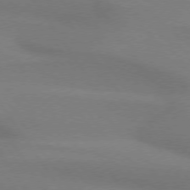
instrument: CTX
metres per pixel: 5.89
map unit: lApd
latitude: 74.2334
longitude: -63.1970
